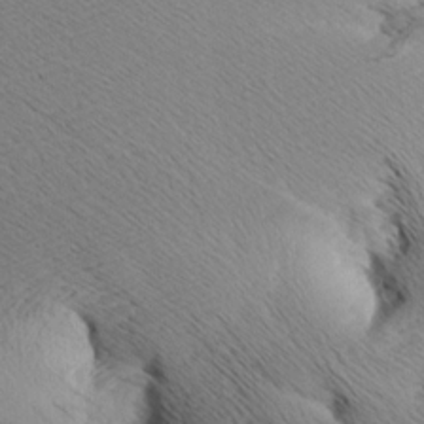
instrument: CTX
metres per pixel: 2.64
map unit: Aa
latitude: 7.8583
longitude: -140.7246
